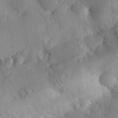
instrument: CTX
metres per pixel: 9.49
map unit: eHh
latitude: 30.5735
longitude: -76.3089
